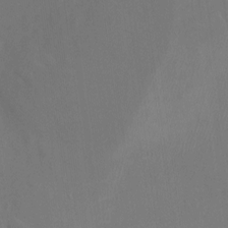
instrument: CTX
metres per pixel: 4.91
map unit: Nhu
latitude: -24.0283
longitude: -72.8758
